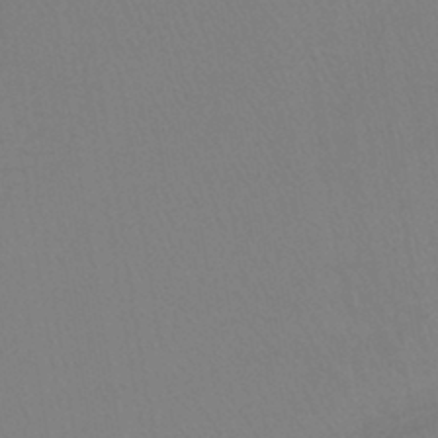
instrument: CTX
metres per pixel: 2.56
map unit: lHb
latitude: -41.9178
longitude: 64.3495
